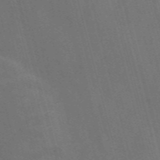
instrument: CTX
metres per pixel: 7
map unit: Nve
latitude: -58.0283
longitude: 64.5952
